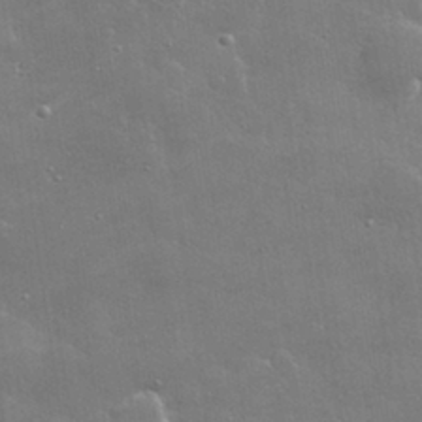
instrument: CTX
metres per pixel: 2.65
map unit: lHvf
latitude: 31.9717
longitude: -93.1970
